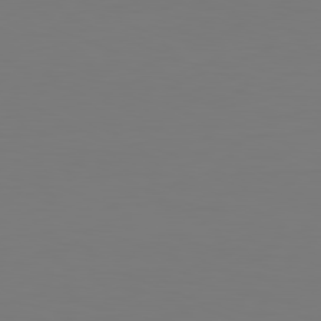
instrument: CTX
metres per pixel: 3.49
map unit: Hpe
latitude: -81.8989
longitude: 8.6329
